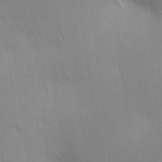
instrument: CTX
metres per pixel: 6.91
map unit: lAa
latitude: 10.9136
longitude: -108.4412
